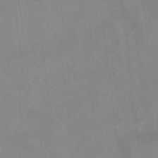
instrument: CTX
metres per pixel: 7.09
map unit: HNhu
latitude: 5.4048
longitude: 9.7855
